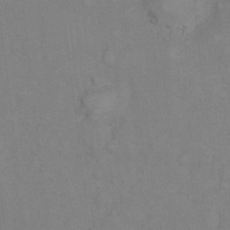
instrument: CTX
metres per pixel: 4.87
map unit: Hto
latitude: 7.4804
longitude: -37.5749
